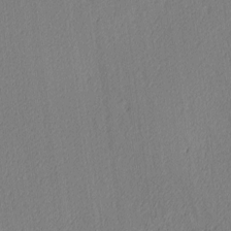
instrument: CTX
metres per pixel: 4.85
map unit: Ave
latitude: 3.8961
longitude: -114.2333
